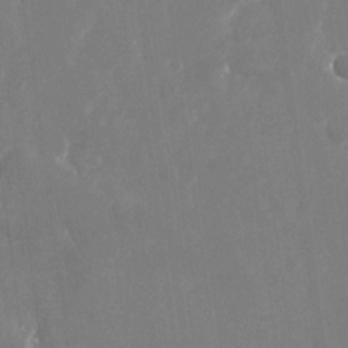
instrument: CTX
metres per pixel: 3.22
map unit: Nhu
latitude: -23.0109
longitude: -72.4412
